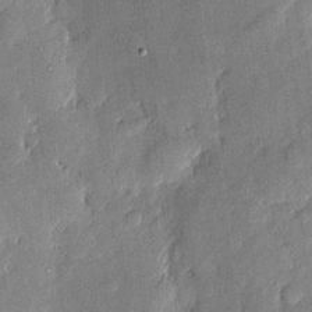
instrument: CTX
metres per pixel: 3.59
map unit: eHh
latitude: 3.9528
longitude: -71.4048
